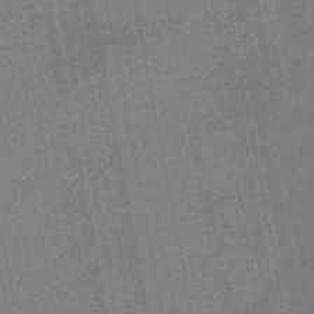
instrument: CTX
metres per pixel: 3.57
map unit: HNb
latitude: -47.2376
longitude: -36.0822
